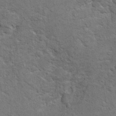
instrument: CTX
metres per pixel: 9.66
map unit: Hto
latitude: 10.6302
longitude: -37.0269
